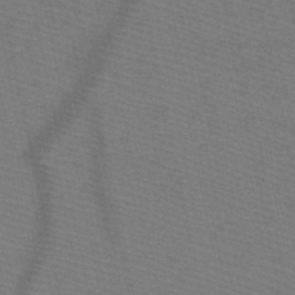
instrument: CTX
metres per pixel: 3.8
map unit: HNb
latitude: -48.5196
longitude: -40.9513
